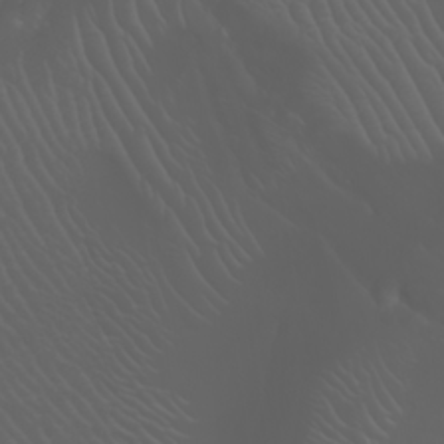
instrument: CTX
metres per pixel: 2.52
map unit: Htu
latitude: -5.1053
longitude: -88.8947
